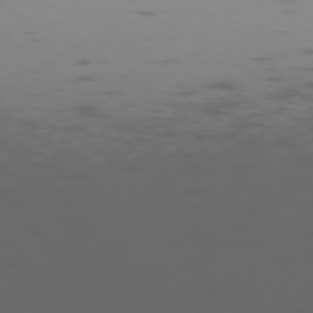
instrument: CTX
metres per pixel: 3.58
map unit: Ap
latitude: -75.8234
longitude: -67.3481
